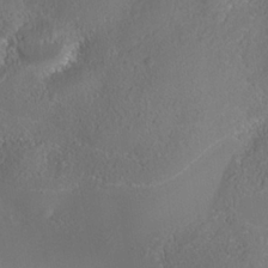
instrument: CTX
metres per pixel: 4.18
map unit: Nhe
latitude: -38.0472
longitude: -119.5749
